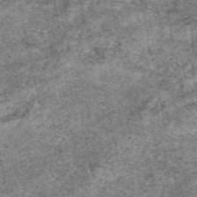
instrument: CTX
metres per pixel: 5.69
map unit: eAb
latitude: 50.0444
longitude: 109.5021
